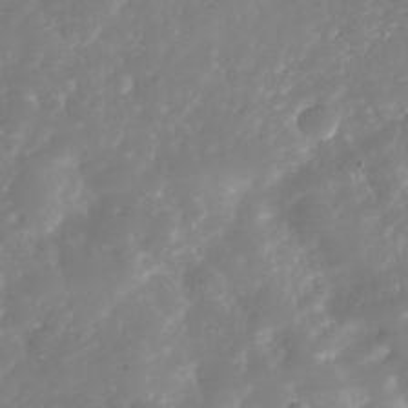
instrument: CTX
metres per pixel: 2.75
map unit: Nhu
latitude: -39.1431
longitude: -80.5357
